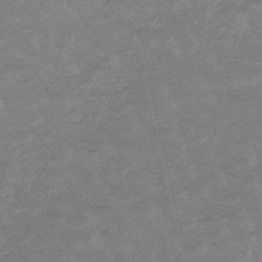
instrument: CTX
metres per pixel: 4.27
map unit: lHb
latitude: -48.4629
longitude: 82.8219
